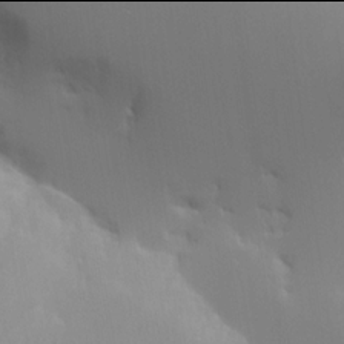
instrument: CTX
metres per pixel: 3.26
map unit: HNhu
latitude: 13.9906
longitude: 13.1620
